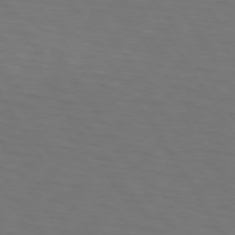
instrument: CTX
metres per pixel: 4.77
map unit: lApd
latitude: 73.3482
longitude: -75.2159
